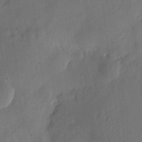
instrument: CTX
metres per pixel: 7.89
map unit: eHh
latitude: 6.8758
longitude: -71.8961
